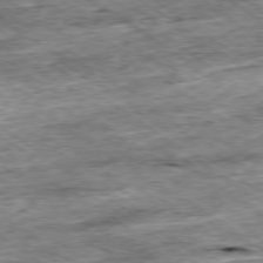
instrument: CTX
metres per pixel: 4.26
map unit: Ap
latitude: -79.2376
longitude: -85.3482
